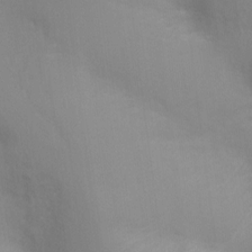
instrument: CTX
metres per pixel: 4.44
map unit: Ht
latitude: -9.5399
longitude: -31.1970
